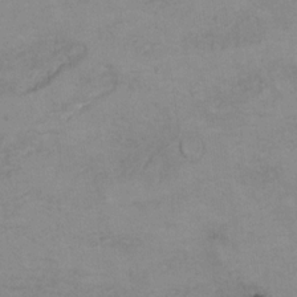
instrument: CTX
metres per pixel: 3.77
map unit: Hto
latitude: 7.3104
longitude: -35.3103
